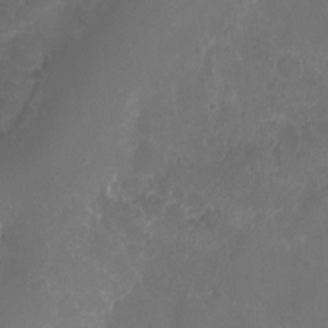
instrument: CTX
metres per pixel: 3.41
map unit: eHh
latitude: -6.5196
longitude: -77.6127
